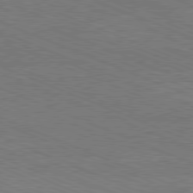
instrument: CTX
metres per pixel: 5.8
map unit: Hpe
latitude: -81.7289
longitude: 16.9731
